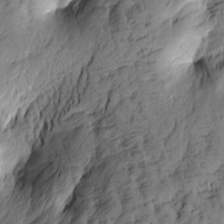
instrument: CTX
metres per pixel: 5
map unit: Htu
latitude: -3.5966
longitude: -175.8772
